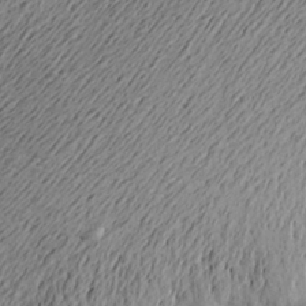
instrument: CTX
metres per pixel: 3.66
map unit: Aa
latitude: 21.8395
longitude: -149.5560
